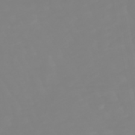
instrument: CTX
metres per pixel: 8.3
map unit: lHb
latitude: -49.2943
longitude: 82.1417
